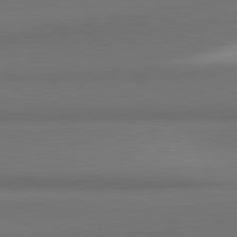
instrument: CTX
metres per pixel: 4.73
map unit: lApd
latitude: 81.5938
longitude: 173.4454
